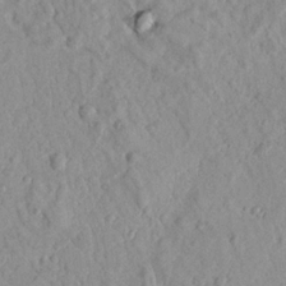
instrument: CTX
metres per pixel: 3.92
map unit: Nhu
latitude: 18.7057
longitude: -77.3859
